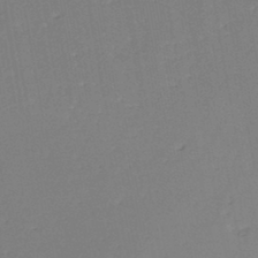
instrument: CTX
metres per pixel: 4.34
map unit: eHh
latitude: -45.1620
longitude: -28.8380
